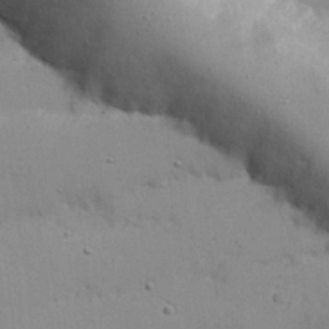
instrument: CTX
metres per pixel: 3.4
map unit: Nhu
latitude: 21.3482
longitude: -71.7449
